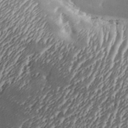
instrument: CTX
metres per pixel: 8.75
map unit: Aa
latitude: 33.4426
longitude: -134.7813
